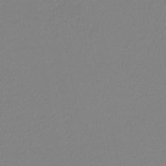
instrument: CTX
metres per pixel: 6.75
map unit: HNb
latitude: -45.9178
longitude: 54.8597
